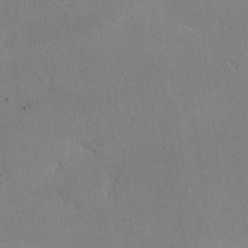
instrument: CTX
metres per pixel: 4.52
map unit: lHvf
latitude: -10.1228
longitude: -101.2348
